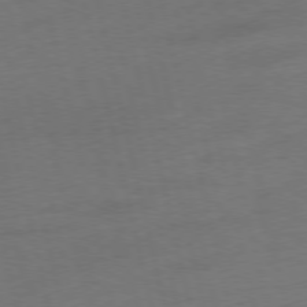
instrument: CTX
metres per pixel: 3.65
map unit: Ap
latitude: -75.8990
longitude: -74.2900
